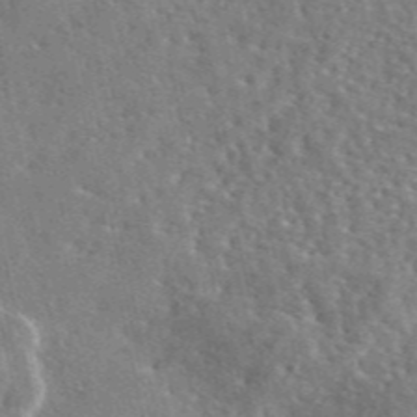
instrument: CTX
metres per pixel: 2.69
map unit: eAb
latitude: 45.5749
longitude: 111.1809
